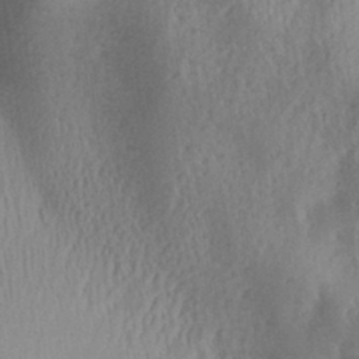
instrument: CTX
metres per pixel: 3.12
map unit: Aa
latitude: 29.5182
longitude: -137.2726
